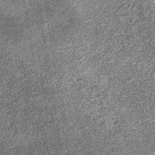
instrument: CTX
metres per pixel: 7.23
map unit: lHb
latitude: -36.3495
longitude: 67.8045
